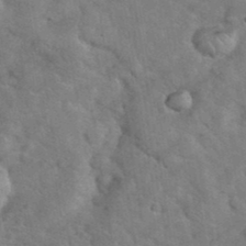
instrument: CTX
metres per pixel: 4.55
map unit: eHh
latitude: 37.3293
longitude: -64.8947
